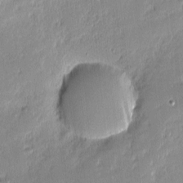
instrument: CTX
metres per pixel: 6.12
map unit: eHh
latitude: -2.6329
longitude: -82.5923
